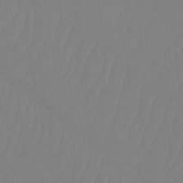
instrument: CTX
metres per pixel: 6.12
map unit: Ht
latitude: -14.2929
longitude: -50.0444
